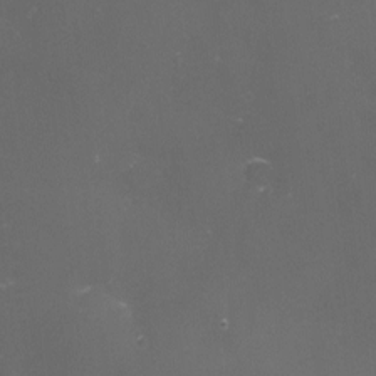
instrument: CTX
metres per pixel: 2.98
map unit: eHh
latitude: -4.7085
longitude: 19.2187
